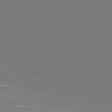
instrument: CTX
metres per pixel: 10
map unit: Ap
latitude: -77.8422
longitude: -80.2522
